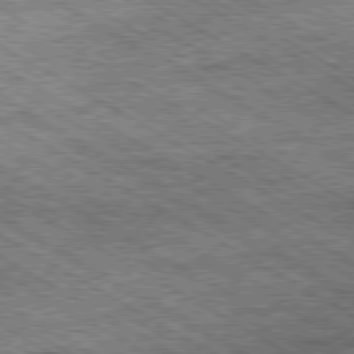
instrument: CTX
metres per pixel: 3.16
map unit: Ap
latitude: -80.1417
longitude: -79.4805
